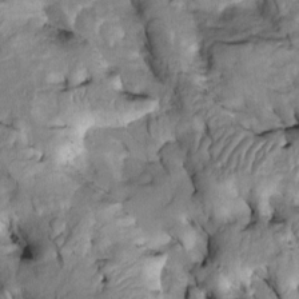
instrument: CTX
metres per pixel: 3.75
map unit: Htu
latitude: -2.1794
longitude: 149.1620
